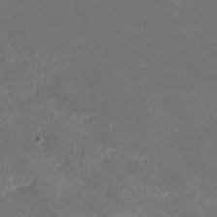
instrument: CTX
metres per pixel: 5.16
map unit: HNhu
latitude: 1.3481
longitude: -2.4979
